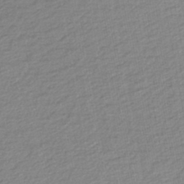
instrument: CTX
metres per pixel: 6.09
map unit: lHb
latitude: -45.3510
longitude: 61.0486
